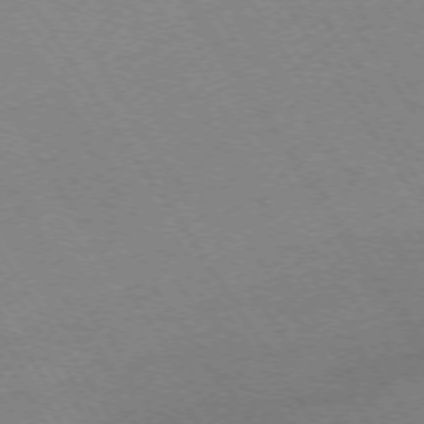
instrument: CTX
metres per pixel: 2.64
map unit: Ap
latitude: -74.0850
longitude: -71.6694
